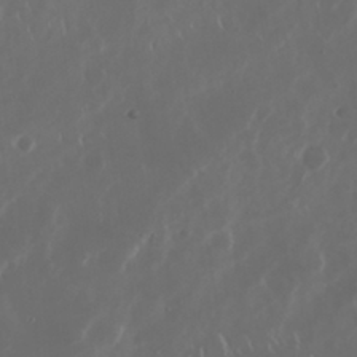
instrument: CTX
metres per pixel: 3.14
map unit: Nhu
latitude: 30.3657
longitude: -60.0255
